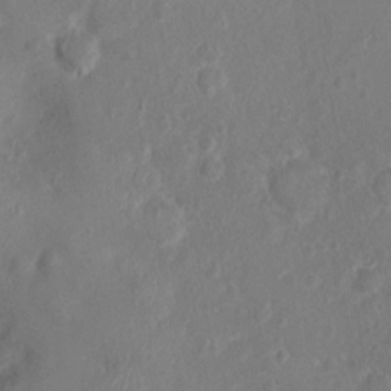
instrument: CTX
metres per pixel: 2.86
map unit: Nhu
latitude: 1.6694
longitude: -15.1026
